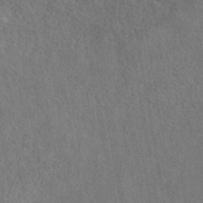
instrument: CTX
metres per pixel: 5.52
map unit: eAb
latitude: 43.6316
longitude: 108.8975
